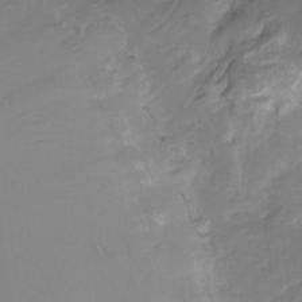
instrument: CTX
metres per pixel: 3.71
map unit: HNhu
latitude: -27.5210
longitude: 75.0487
